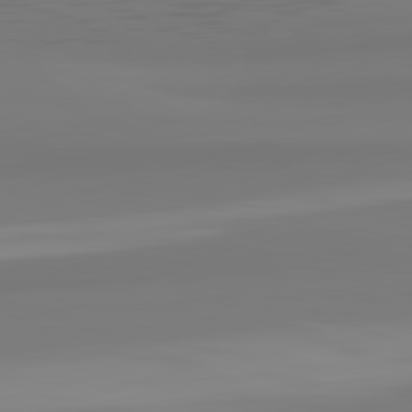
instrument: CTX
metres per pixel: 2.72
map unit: lApd
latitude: 82.6868
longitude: 174.5573
